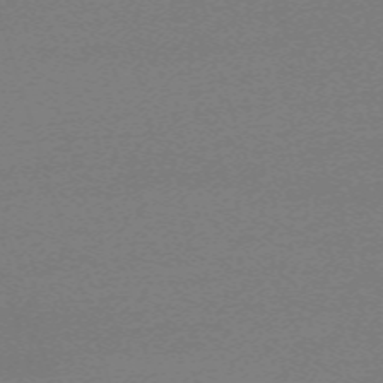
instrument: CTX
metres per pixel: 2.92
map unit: eHh
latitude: -62.9730
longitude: 52.7274
